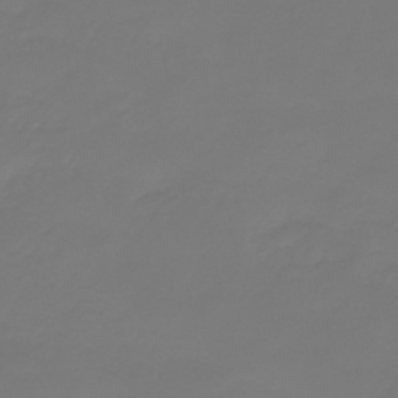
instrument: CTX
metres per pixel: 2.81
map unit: eHb
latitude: -46.7652
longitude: 82.8219
